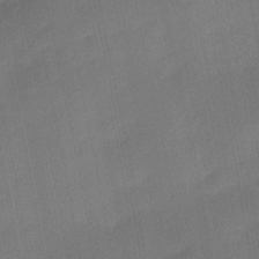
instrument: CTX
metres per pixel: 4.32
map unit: Ave
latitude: -0.1417
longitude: -114.1010
